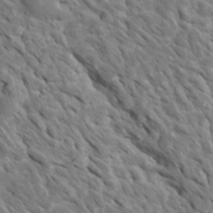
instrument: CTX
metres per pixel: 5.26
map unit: Htu
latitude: 1.5182
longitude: 142.8596
